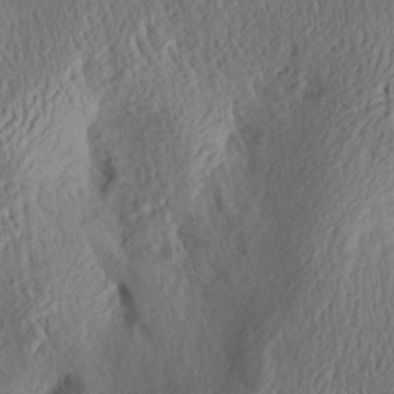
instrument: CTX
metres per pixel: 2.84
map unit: Aa
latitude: 29.4426
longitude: -135.3103
